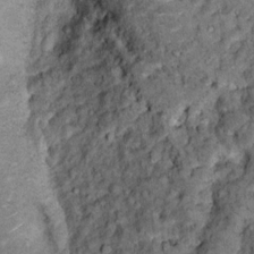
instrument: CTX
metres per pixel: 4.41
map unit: Ht
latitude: 12.0822
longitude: -32.2522
